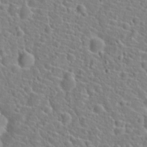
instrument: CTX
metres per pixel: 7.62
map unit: Hto
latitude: 21.6316
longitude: -45.0836
